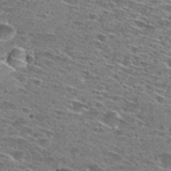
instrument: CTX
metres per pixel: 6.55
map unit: Hto
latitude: 28.4223
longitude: -46.4034
